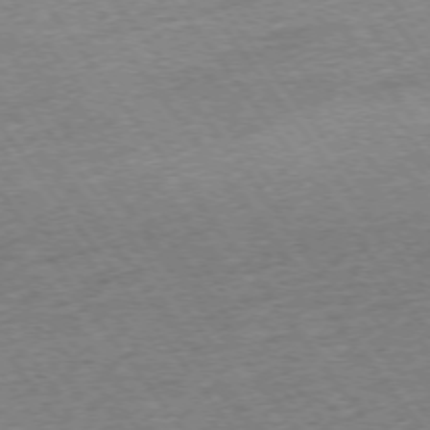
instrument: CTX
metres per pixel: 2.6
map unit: Ap
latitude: -74.7464
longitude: -88.6680
